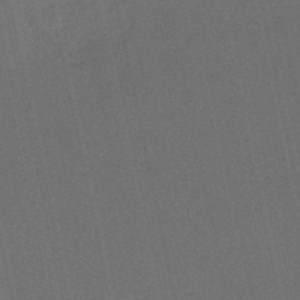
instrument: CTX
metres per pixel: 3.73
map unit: HNb
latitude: -53.0864
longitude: -42.7057
